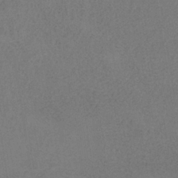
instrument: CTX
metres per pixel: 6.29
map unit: HNb
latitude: -33.8801
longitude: 54.6141
